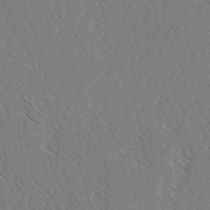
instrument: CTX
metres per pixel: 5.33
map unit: lAvf
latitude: -3.0675
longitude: -113.8016
